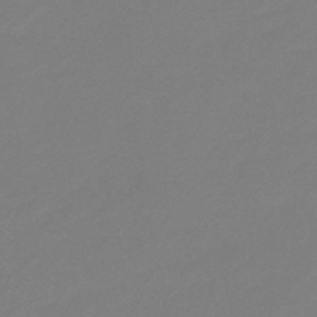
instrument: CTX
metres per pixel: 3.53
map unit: eHb
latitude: -46.8786
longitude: 86.3495
